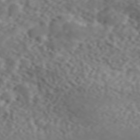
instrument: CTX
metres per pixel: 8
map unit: ANa
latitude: 46.3090
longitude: 49.0298
